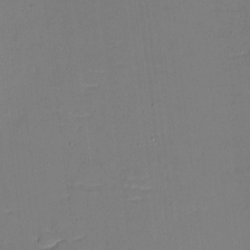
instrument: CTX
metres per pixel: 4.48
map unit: eHh
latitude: -3.8611
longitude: -79.9528
